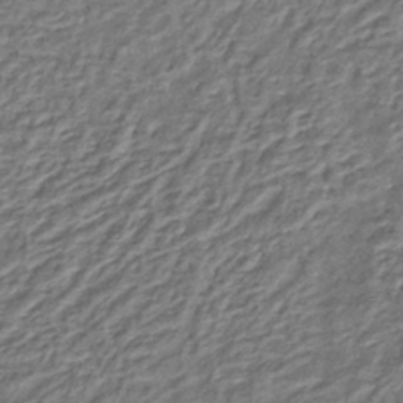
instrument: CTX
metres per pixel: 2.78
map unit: eHb
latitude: -38.0283
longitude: 76.1039
